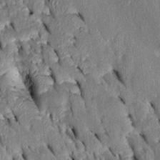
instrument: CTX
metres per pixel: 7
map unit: Htu
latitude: -2.0661
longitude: 150.8974
